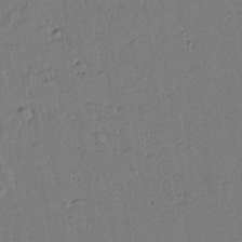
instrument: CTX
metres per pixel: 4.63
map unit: lAvf
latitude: 14.3279
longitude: -127.2537
